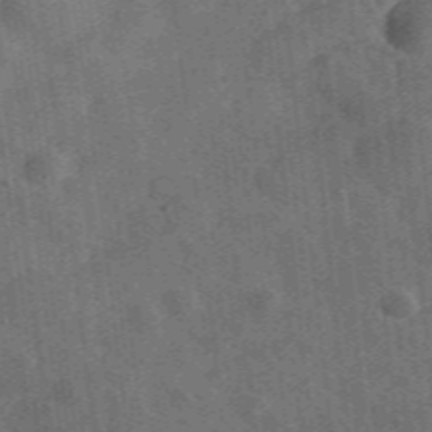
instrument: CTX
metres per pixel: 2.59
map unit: lHvf
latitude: 35.7260
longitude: -90.4601
